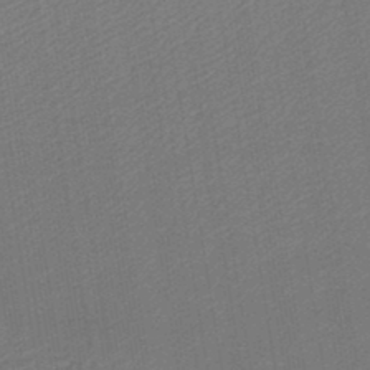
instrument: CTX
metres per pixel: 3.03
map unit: lHb
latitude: -44.3495
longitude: 64.6897
